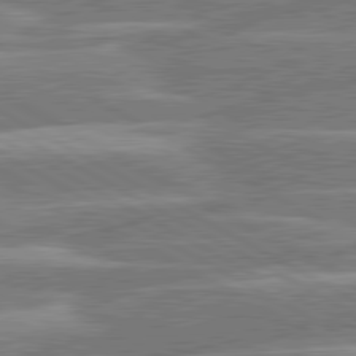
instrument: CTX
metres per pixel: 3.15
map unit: lApd
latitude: 80.6301
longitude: -131.7450
